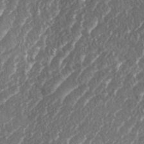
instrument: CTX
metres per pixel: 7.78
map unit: eHh
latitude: 37.2537
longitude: -138.8002
